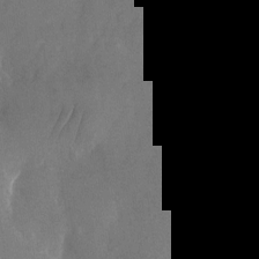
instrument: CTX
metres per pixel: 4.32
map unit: Nhu
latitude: -26.1038
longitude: -70.4601
